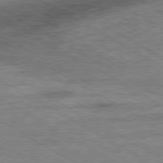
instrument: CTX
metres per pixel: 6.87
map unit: Ap
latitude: -80.4818
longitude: -77.6694
